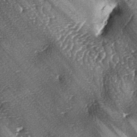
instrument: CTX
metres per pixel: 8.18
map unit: lAa
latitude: -5.8422
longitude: -125.9150
